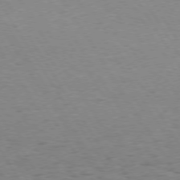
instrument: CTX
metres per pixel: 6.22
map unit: Hpe
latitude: 73.5183
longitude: -140.0255
